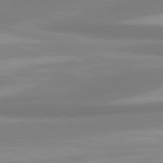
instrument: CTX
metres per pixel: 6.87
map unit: lApd
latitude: 80.4790
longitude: 175.9178
